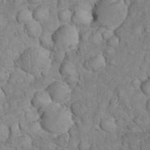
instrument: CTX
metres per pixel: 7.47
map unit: eHh
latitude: 32.8569
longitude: -64.4790
